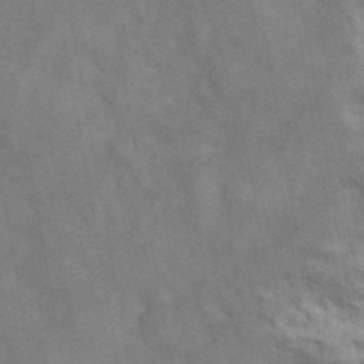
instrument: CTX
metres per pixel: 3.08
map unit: ANa
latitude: 42.4601
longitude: 17.0487
